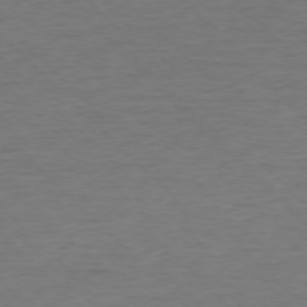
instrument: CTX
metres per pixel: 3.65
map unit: Ap
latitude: -76.8219
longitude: -94.3090
